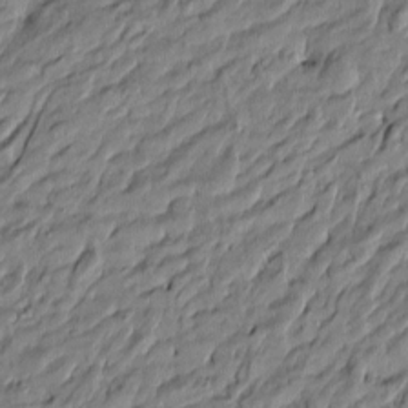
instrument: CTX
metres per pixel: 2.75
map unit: Htu
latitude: -6.5384
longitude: 177.7478
